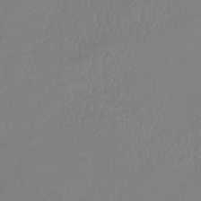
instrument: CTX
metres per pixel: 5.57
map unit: lHb
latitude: -38.5007
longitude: 68.3306
